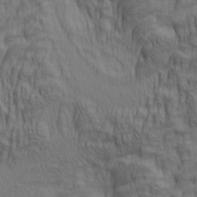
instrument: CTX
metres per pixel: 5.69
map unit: lAa
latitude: 5.2159
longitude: -115.3859
